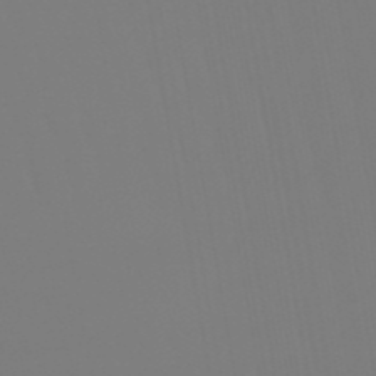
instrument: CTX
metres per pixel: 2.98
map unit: eHb
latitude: -50.3117
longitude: 74.4629
